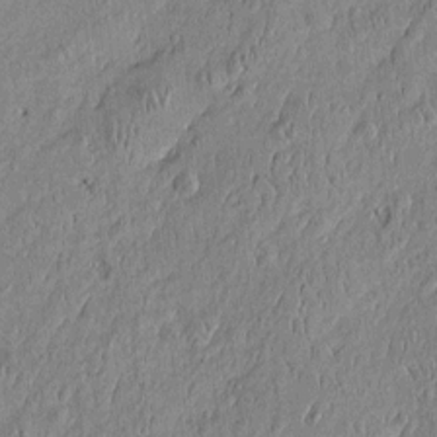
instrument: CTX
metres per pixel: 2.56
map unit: Htu
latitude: -6.1794
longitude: 176.6519
